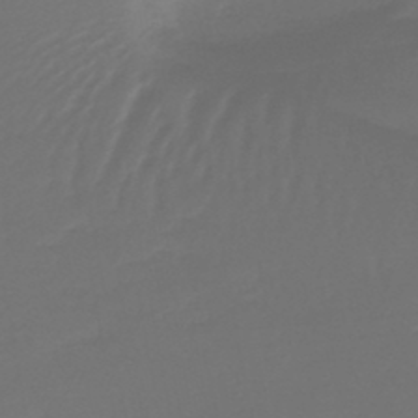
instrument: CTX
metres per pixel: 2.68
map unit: lHb
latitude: -43.8422
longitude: 63.5777
